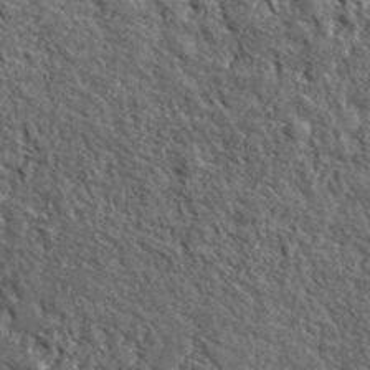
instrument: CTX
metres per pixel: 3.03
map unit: lHvf
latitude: 40.3278
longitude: -86.5168
